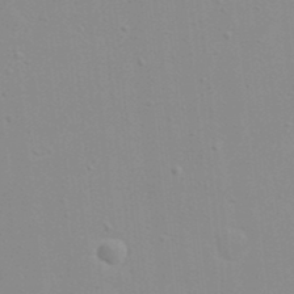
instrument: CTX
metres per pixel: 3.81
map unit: eHh
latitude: 21.0270
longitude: -64.4601
